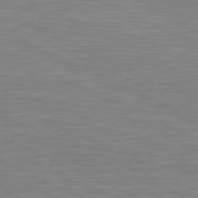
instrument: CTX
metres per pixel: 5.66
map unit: lApd
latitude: 81.3104
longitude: -169.6316
